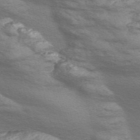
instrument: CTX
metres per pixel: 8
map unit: Nve
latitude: -57.8611
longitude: 54.5007
